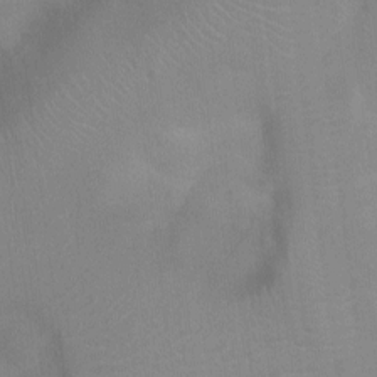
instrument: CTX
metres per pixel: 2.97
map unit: Ht
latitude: -3.5588
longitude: -17.5938
